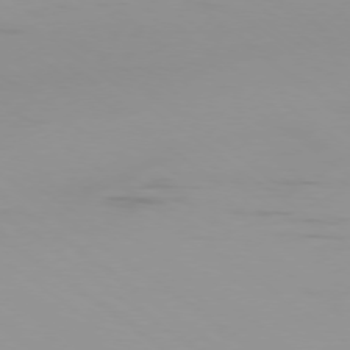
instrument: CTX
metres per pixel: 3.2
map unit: Ap
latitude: -77.8611
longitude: -94.5357
